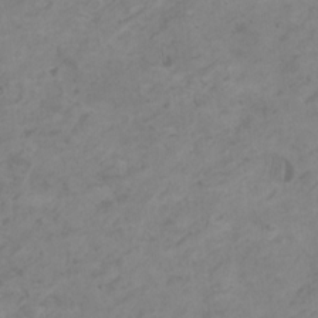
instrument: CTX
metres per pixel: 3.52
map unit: HNhu
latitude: 1.7827
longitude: -1.7071
